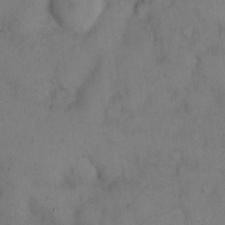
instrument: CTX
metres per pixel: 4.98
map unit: eHh
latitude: 14.1200
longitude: -62.3090
